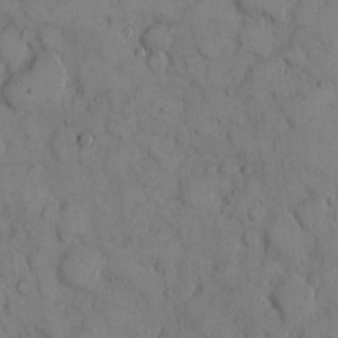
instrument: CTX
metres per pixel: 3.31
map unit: eHh
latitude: 8.4223
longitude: -64.5546
